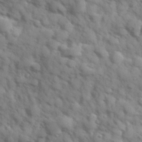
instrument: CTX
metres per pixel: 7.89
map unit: Hve
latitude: 32.1200
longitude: 150.8408
